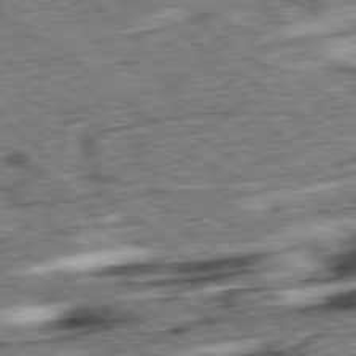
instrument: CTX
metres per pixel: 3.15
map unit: Ap
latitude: -79.0864
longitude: -76.5168
